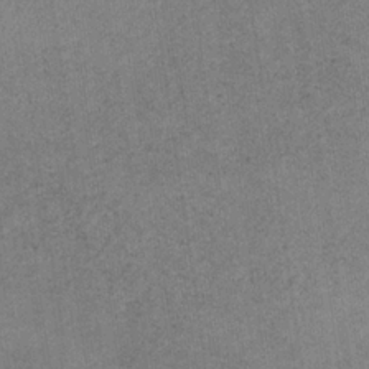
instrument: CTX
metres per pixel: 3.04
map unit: HNb
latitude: -32.0850
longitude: 62.3873
